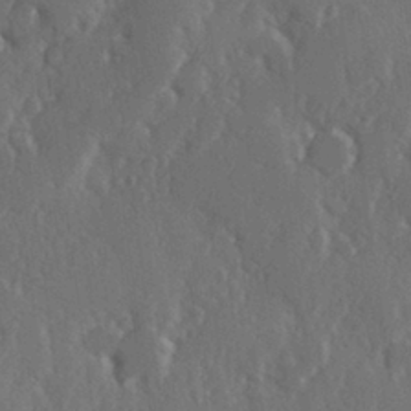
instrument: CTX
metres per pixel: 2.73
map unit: Hve
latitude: 27.4427
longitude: 150.3873
